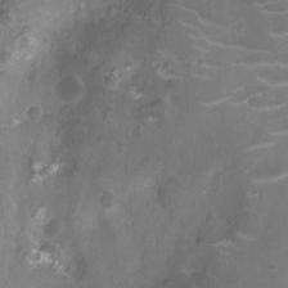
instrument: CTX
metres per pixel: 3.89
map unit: Ht
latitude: -10.0661
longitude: -21.2537
